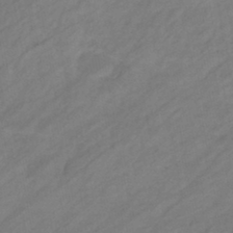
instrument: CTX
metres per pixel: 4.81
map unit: eHb
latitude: -43.1242
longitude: 85.5966
